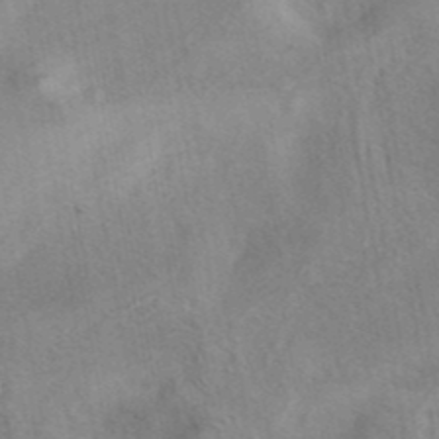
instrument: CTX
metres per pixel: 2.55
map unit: eAb
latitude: 41.1781
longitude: 104.1228
